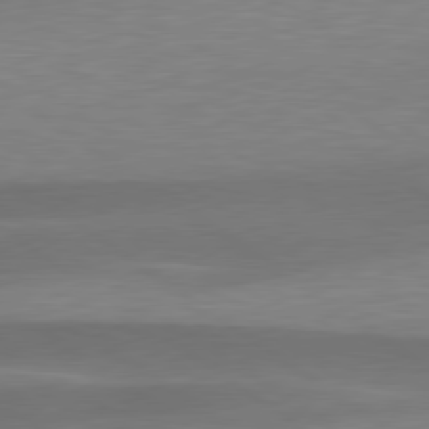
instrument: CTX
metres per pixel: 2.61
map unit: lApd
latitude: 79.4994
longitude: -94.2145
